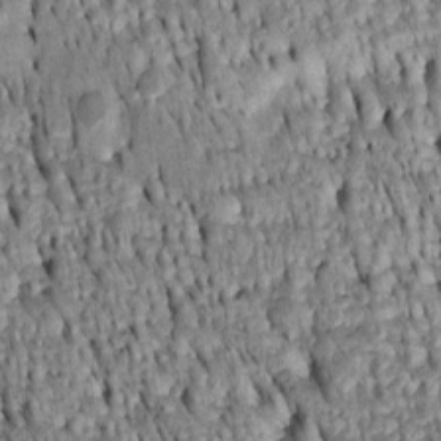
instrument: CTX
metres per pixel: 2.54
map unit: Htu
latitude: -4.3306
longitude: 152.2928
